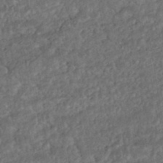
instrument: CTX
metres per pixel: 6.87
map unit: HNhu
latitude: -45.8233
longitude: 104.6329
